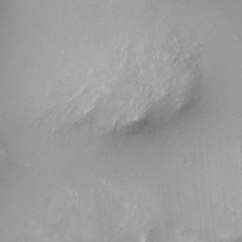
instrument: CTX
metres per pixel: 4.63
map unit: Ht
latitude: -17.1620
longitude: -44.8947
